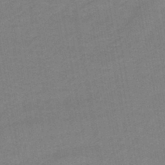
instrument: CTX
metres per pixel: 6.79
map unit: HNb
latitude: -45.5210
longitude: 52.3117
